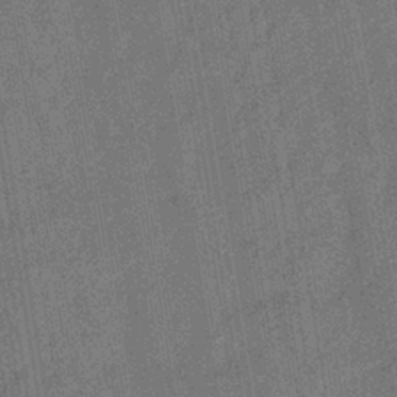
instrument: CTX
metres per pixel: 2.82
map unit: eHb
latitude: -35.2565
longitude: 80.9920
